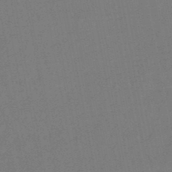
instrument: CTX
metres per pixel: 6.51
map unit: eHb
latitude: -46.9541
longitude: 80.1984
